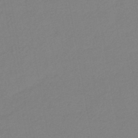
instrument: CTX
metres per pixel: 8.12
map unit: HNhu
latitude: -44.8975
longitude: 93.9556
